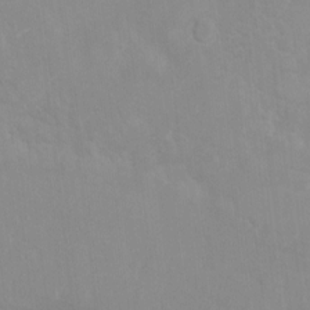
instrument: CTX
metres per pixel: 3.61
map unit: Ht
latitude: 3.8961
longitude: -28.0822
